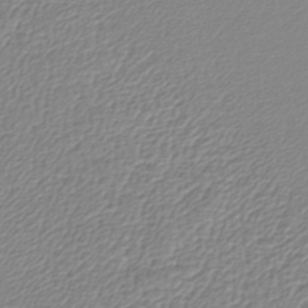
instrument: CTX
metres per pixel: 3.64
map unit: lHb
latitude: -42.6329
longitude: 72.5007
